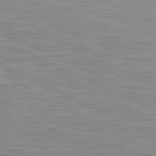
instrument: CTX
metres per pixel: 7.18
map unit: lApd
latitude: 81.4048
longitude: -170.1011
